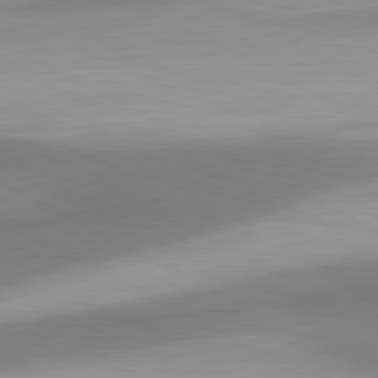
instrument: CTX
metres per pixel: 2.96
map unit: lApd
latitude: 80.5924
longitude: 176.2362
